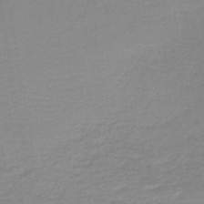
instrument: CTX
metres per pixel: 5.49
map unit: lHb
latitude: -44.0094
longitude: 60.5196
